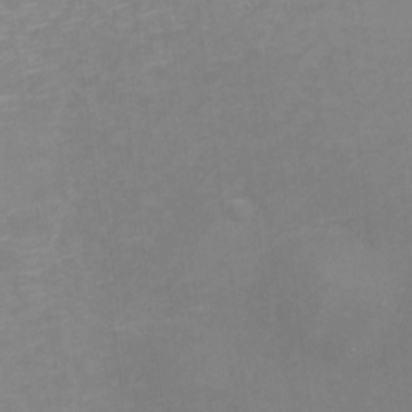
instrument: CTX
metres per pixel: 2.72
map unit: eHh
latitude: -2.0849
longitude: -79.8017
